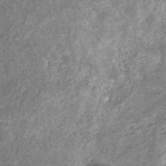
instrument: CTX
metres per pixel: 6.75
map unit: eHb
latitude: -31.0297
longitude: 69.8422
